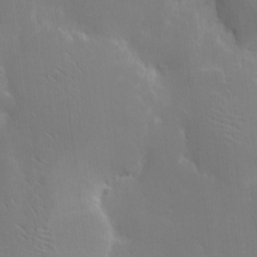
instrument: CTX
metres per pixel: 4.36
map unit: eHh
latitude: 6.5168
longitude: -69.3104
